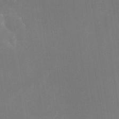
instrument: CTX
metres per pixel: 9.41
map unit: Nhe
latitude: -29.1620
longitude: -110.2334
